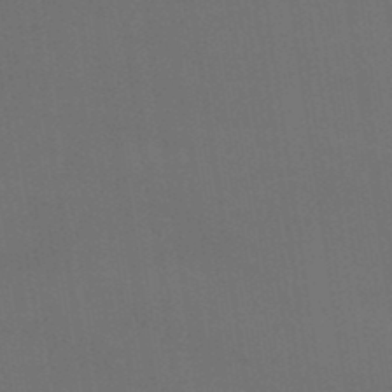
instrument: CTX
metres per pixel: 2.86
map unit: lHb
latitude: -47.3131
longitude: 67.1809
